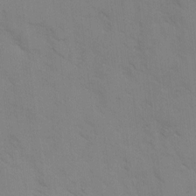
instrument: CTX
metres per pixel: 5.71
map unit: Ave
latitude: -1.0676
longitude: -111.8961
